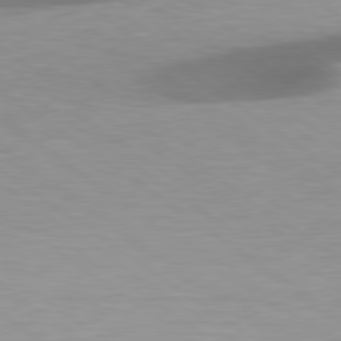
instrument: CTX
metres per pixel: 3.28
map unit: lApd
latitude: 79.2726
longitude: -134.4034
